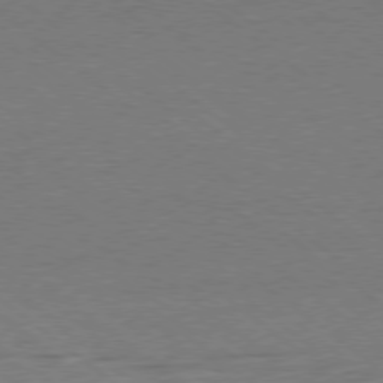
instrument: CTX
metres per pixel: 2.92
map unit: Ap
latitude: -78.8975
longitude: -100.6868
